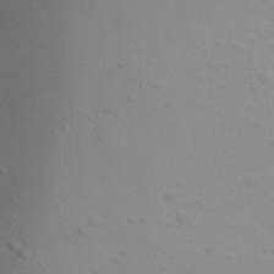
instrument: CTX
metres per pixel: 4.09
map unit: Ht
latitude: -10.8408
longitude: -33.9906
